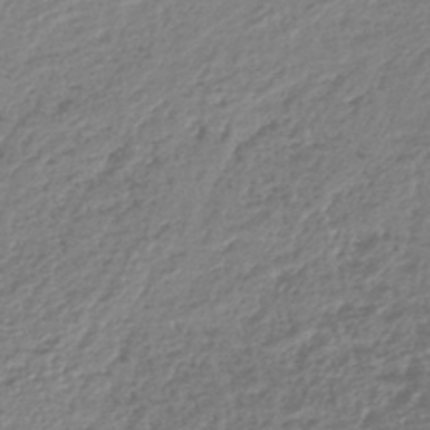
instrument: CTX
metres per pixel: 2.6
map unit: lHb
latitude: -42.2550
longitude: 68.9352
